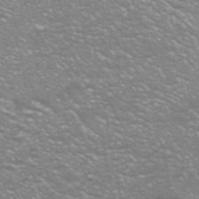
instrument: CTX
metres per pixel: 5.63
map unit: ANa
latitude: -40.3117
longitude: 103.2754
